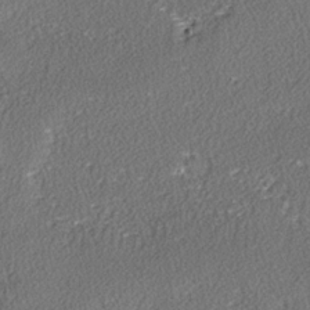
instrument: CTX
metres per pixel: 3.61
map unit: lAvf
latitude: -3.3698
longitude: -108.4979
